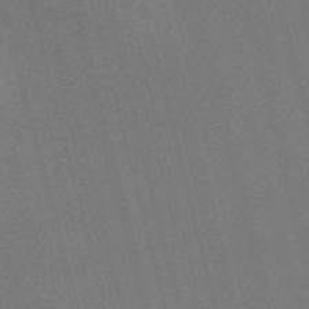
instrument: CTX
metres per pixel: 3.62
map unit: Nve
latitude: -58.3117
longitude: 62.3684
